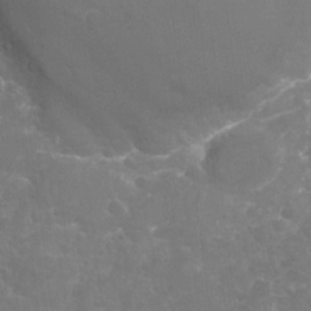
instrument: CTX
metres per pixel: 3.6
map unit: Nhu
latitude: -19.8233
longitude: -57.4048
